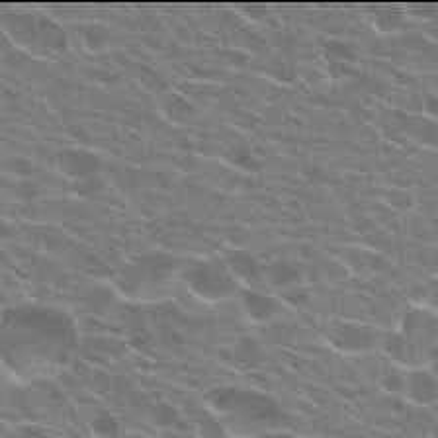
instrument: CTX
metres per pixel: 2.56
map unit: Hto
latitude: 21.9906
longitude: -40.3656
